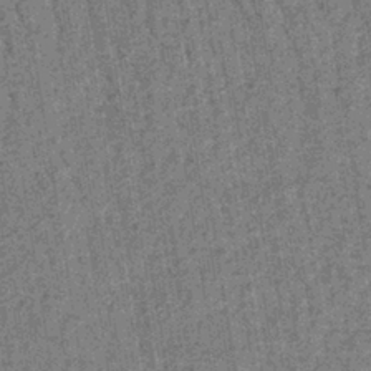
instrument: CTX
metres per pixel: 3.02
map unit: lHb
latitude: -38.9920
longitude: 60.2928
